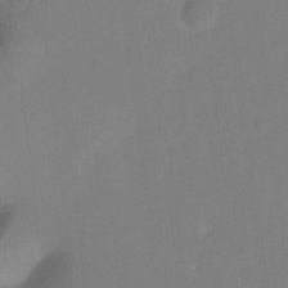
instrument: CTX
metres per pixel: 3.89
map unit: Hto
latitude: -6.5196
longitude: -48.5546
